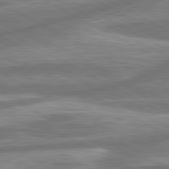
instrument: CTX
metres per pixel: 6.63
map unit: lApd
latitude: 80.8569
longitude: -166.4034
